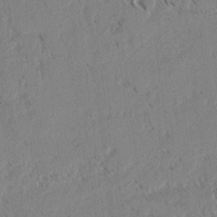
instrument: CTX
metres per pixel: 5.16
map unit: lAvf
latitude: 2.0822
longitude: -105.8017
